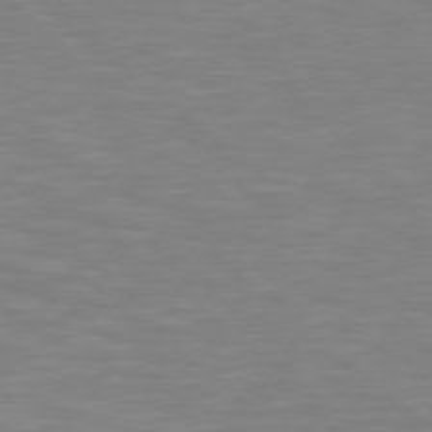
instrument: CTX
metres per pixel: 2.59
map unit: Hpe
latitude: 78.6680
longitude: -125.7260
